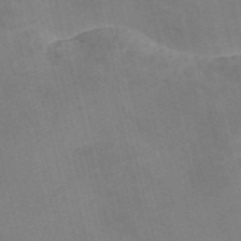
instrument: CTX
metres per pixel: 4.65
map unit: Nve
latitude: -57.8044
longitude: 51.3887
